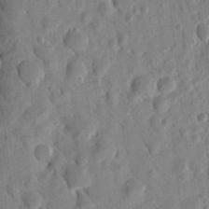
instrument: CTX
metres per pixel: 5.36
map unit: Ht
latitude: 10.7057
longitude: -76.2711
